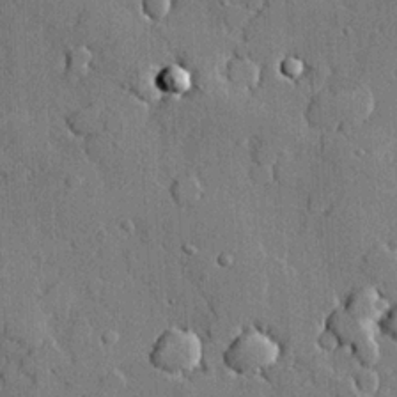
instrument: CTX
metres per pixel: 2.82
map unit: lHvf
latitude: 20.9703
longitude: 145.7856
